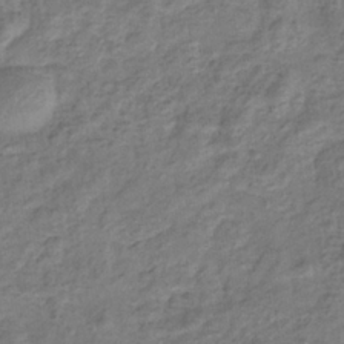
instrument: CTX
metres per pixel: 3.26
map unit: eHb
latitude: -34.2739
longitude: 75.3699
